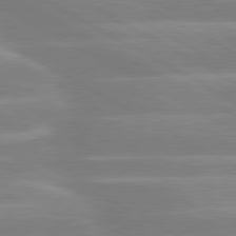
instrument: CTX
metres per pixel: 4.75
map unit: lApd
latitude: 80.1956
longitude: -134.4979
